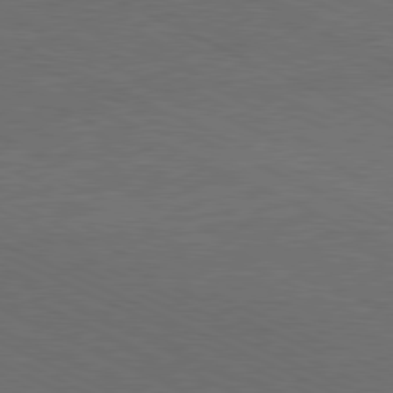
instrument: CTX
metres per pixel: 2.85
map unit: Hpe
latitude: -81.5966
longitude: 14.6519
